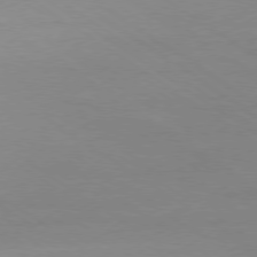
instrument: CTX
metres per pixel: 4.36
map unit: Ap
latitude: -79.4454
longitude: -54.7435
